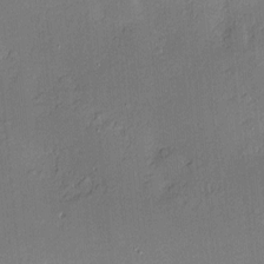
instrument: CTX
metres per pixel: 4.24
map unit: Nve
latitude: -8.7463
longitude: 175.4454
